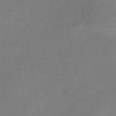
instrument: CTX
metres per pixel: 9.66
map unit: lHb
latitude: -41.0675
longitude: 77.2376
